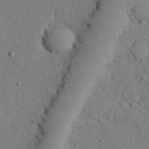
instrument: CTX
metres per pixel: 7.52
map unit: eHh
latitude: 25.9150
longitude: -76.8380
